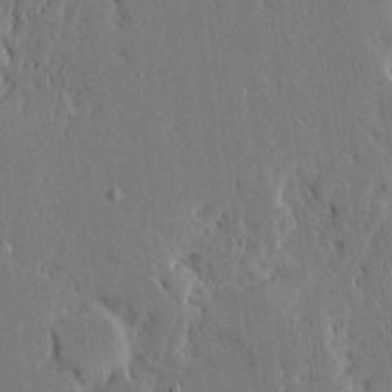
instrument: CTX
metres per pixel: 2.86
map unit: Ave
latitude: 15.3860
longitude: -139.9906
